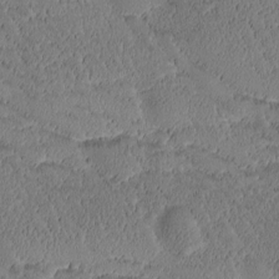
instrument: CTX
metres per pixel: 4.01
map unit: Htu
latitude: -2.5384
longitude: 176.4062
